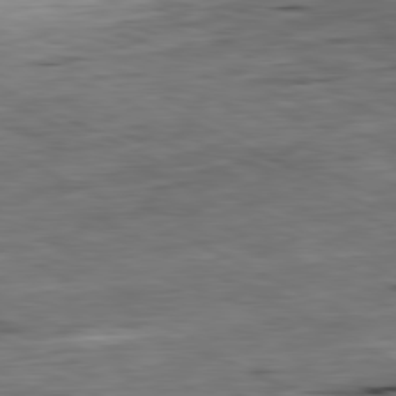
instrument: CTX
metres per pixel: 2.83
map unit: Ap
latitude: -81.1809
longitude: -70.4979
